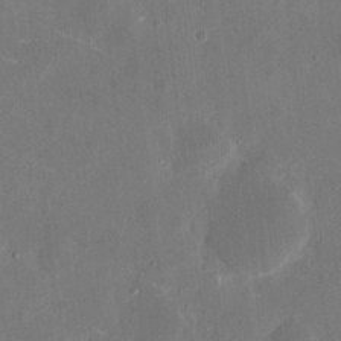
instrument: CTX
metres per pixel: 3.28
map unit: eHh
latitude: 8.3656
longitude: -68.9325
